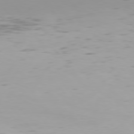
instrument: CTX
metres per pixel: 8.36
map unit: Hpe
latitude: 76.6301
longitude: -134.6112
